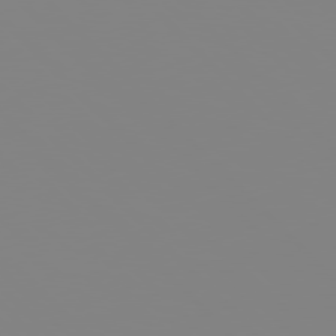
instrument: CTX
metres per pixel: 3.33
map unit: Hpe
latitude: 77.4426
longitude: -161.6694
